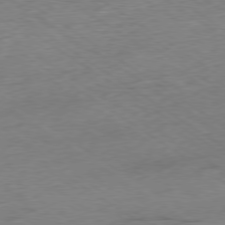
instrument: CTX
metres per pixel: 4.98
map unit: Hpe
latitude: -78.8786
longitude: -16.3089
